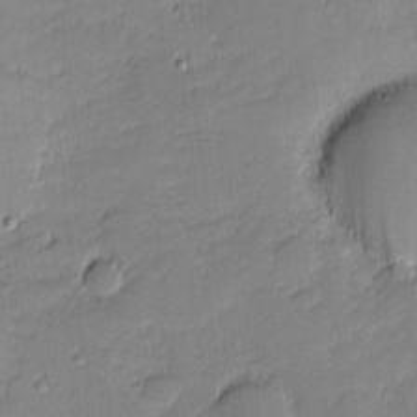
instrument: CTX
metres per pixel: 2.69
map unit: eHh
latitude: -1.5588
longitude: -82.8946
